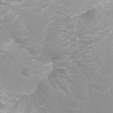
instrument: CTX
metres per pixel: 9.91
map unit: Nhu
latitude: -4.8219
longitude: -74.2523
